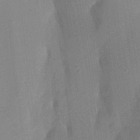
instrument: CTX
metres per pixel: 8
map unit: Aa
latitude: 23.0269
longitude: -150.5356
